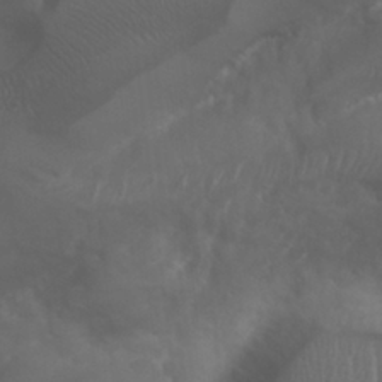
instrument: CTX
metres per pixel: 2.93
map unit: Nhu
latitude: 26.1389
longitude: -61.9717
